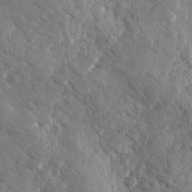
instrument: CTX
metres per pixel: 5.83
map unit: Ave
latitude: -9.7478
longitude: -119.0458
